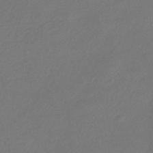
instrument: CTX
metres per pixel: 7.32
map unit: HNhu
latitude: -43.3131
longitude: 89.9745
